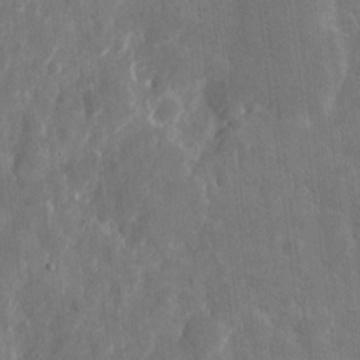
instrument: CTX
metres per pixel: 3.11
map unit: eHh
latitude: 7.4804
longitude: -72.6491
